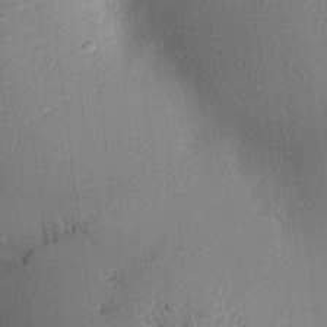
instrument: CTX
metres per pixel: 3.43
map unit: Aa
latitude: 16.8380
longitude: -148.4979
